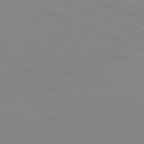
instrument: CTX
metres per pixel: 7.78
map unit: lApd
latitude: 81.6883
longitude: -169.7261
